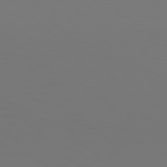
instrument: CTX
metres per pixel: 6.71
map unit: Hpe
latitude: 77.3481
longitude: -133.9906
